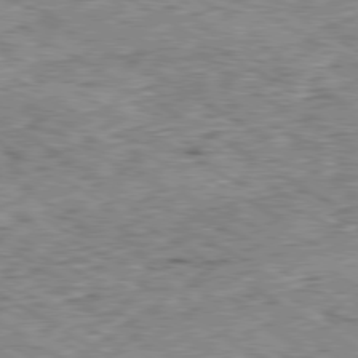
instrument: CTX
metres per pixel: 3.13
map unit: Ap
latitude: -80.1984
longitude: -50.9324
